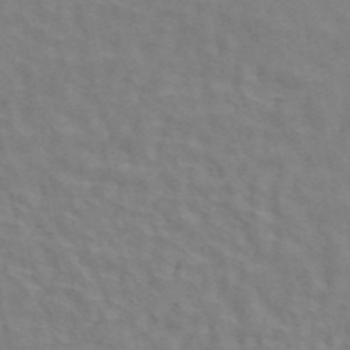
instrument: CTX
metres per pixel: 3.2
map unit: ANa
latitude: 45.2915
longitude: 26.1227
